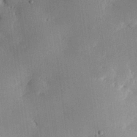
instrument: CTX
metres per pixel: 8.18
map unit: eHh
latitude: 28.1955
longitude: -79.6316
